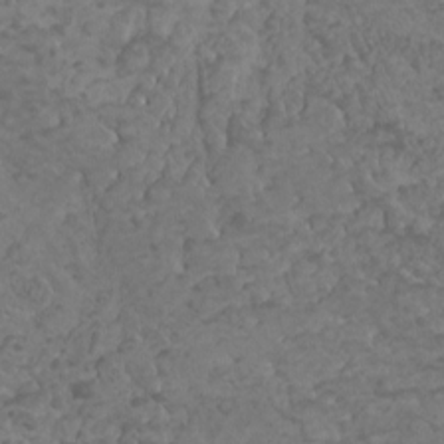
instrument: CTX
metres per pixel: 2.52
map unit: HNhu
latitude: -1.1998
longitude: 2.1227
